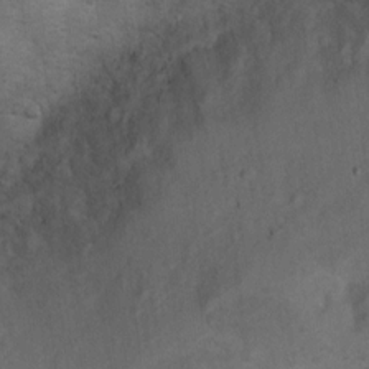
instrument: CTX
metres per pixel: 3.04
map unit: Nhu
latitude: 10.3656
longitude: -24.1199
